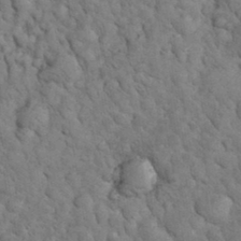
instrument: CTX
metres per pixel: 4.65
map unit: eHh
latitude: 33.5182
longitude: -66.4223
